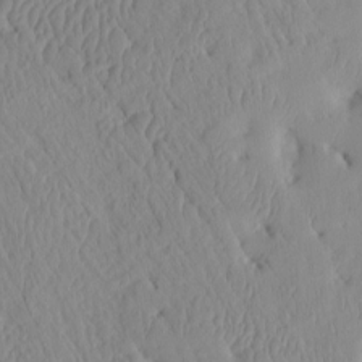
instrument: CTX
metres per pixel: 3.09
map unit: eHh
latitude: -4.0094
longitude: 15.5966
